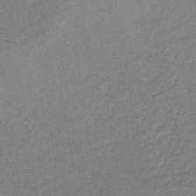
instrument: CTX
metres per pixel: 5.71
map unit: lHb
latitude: -37.4265
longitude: 59.6154
